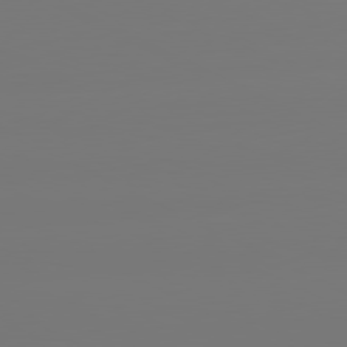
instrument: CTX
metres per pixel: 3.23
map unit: lApd
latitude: 80.7057
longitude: -148.8758
